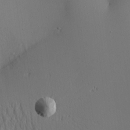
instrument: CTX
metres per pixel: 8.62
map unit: Aa
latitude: 20.7058
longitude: -143.6127
